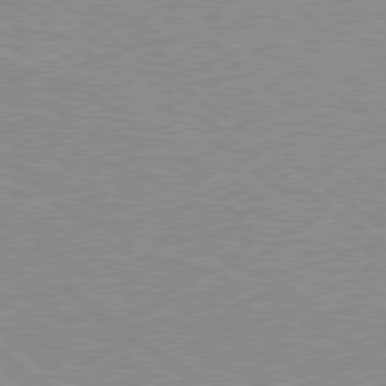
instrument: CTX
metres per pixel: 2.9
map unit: Hpe
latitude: 78.7247
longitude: -171.6127
